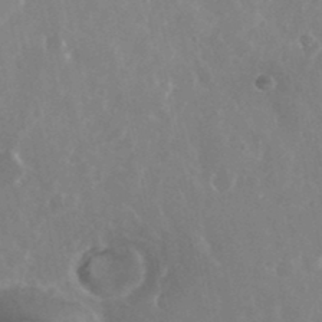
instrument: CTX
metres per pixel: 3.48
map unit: eHh
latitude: 35.4615
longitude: -59.2348
